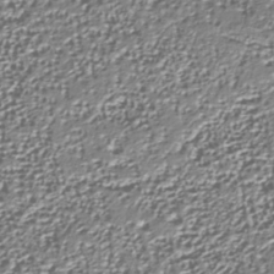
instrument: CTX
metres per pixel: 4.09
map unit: Nhu
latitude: -37.7666
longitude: -82.2522
